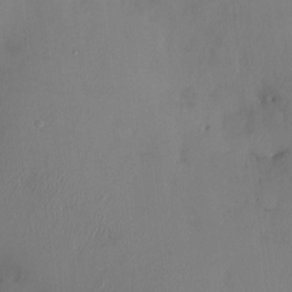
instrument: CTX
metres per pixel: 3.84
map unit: HNhu
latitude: 4.1011
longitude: -4.9325
